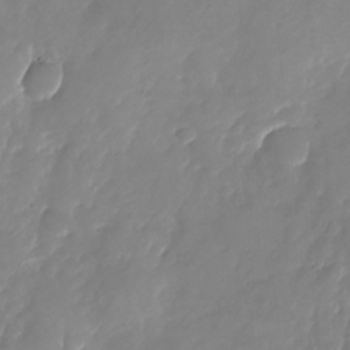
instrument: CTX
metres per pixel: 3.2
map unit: Nhu
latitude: -24.9731
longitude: -69.3671
